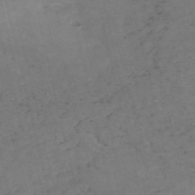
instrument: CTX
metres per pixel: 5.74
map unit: HNb
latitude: -54.5007
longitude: -47.6127
